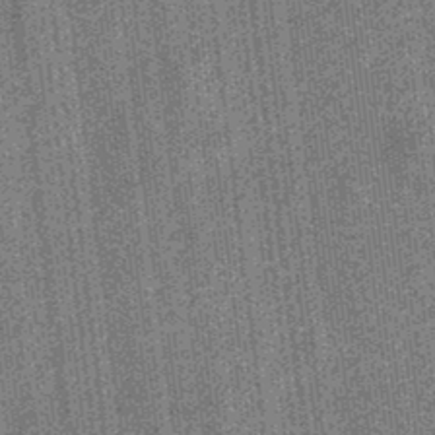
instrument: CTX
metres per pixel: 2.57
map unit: eHb
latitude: -32.2740
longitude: 73.9178
